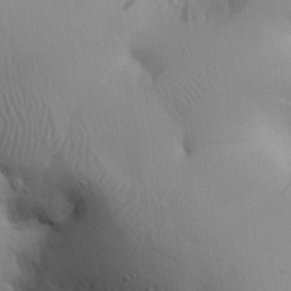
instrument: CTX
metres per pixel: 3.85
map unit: eHh
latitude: 25.8772
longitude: -75.4426
